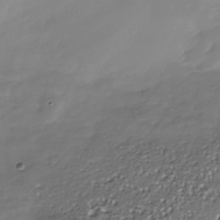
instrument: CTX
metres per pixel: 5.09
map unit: Nhe
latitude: -36.2361
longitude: -92.2333
